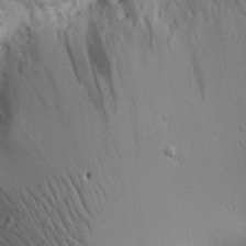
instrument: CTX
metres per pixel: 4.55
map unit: Aa
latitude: 18.9891
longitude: -141.4804
